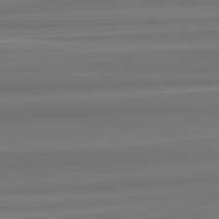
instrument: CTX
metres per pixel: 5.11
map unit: lApd
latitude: 82.8946
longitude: 168.3306
